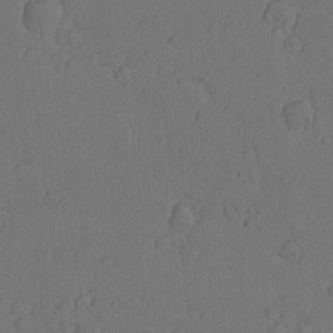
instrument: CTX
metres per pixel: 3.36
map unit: Nhu
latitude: -5.8800
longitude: -153.0837
